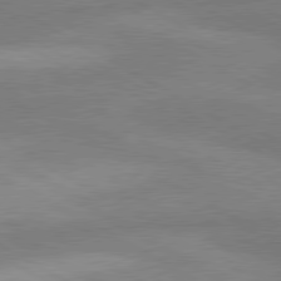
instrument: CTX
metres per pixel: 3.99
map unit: lApd
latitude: 80.1578
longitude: -179.8395
